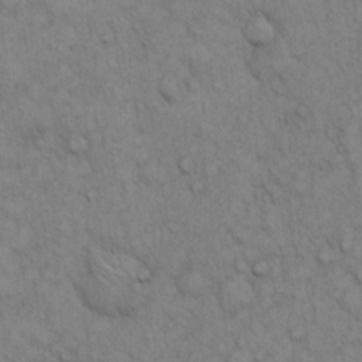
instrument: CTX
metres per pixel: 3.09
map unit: Hto
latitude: 12.7435
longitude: -57.7071
